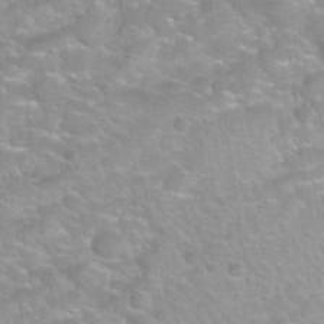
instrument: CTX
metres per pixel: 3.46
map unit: Hto
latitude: 32.7057
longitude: -50.4223
